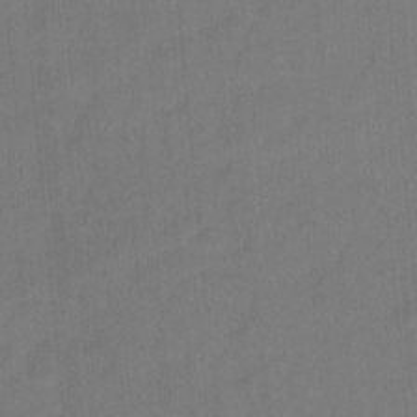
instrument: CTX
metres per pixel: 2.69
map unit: Hto
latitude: 4.6868
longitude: -31.3293
